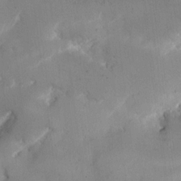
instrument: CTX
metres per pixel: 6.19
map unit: eHh
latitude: 10.6680
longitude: -69.3293
